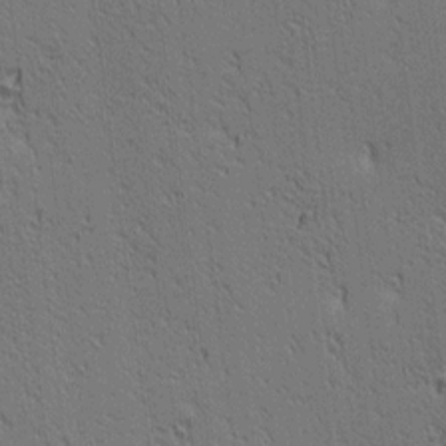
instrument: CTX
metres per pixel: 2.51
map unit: lAa
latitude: 12.7058
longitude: -107.6883
